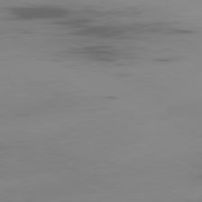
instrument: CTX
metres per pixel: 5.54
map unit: Ap
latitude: -80.1606
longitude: -62.9136
